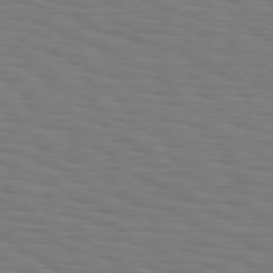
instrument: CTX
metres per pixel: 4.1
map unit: Hpe
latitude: 75.6883
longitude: -132.2145
